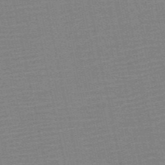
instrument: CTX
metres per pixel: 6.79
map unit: HNb
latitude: -52.3873
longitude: -47.8206
